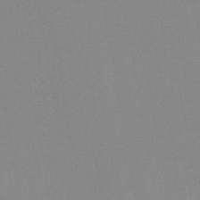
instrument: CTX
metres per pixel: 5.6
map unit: HNb
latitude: -44.8597
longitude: -40.2522
